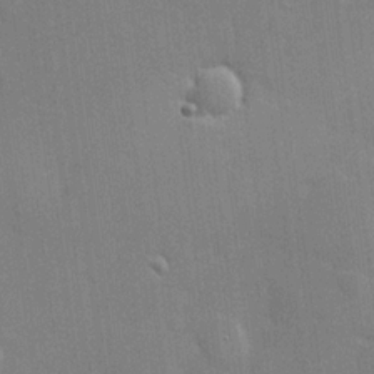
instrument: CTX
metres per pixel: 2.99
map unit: Hve
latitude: 17.6316
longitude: 151.1053
